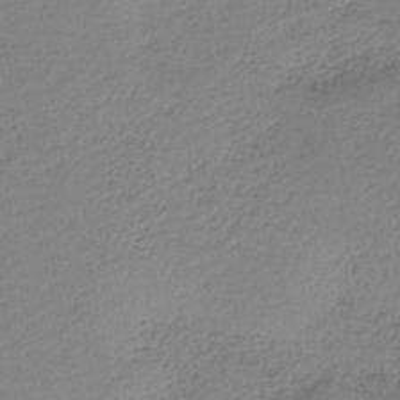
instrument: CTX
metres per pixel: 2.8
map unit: HNb
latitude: -41.4454
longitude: 50.1984
